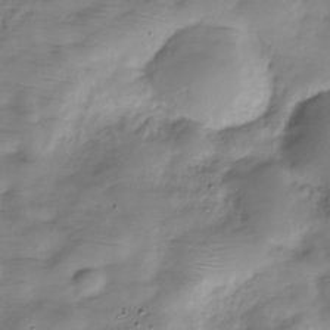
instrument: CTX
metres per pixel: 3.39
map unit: Hve
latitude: -30.6140
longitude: 90.7464
